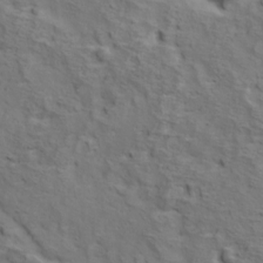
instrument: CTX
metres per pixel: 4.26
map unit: Ave
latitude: 11.6316
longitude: -104.9892
